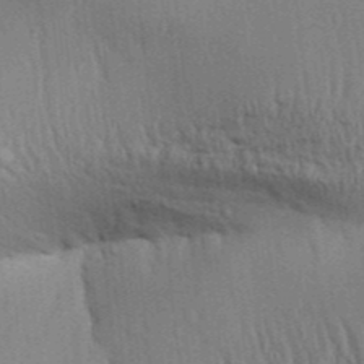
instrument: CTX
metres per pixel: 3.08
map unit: Aa
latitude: 31.2915
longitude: -135.1970
